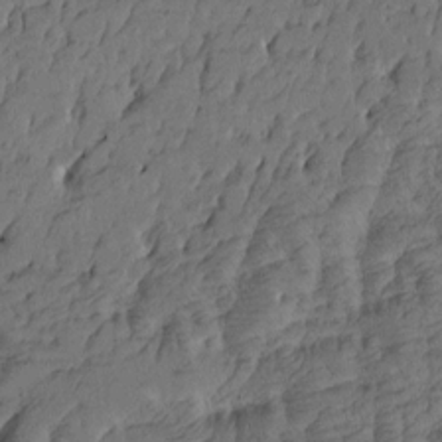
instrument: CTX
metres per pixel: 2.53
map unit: Htu
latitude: -6.1983
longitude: -179.6694
